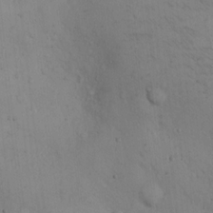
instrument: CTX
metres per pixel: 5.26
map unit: Hto
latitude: 12.1200
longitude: -59.4993
